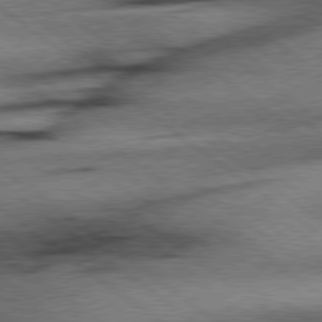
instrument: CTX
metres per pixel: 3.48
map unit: Hpe
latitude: 78.4223
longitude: -155.1781
